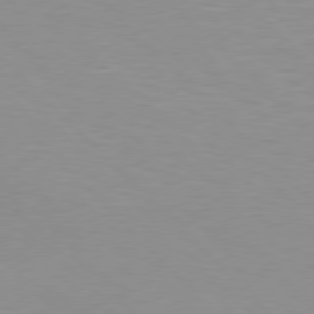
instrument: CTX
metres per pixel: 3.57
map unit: Hpe
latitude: 77.4048
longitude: -160.4034
